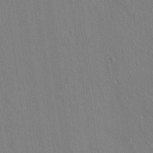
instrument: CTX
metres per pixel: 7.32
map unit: lAvf
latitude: 14.4223
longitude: -126.6869
